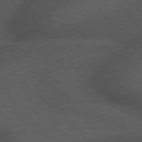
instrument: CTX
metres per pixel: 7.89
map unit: Hpe
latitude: 77.3103
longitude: -153.6505
